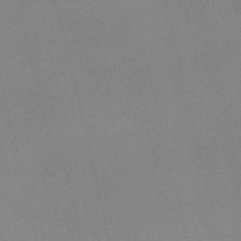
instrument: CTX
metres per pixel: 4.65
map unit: Nve
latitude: -57.8233
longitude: 63.4265
